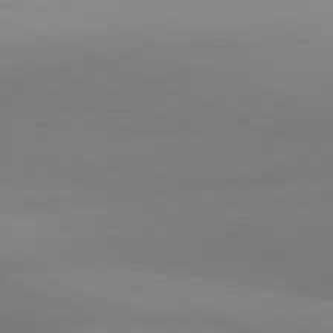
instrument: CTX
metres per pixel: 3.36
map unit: lApd
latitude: 81.7072
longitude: 130.7085
